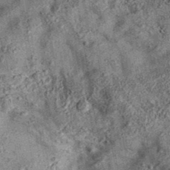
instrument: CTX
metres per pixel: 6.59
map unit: eAb
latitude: 36.2711
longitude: 107.2376
